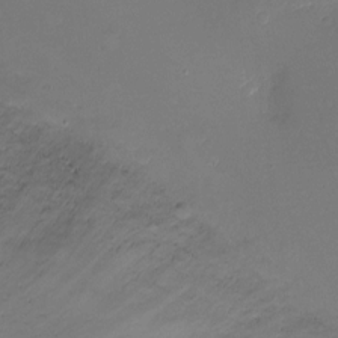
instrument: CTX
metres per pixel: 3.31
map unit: Ht
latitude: -8.2550
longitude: -27.1025
